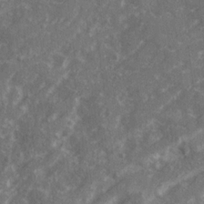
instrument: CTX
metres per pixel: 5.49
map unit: Ave
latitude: 20.6680
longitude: -130.4601
